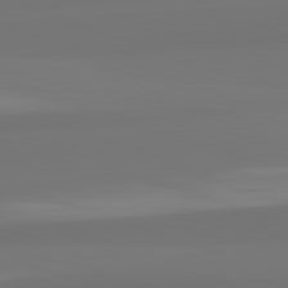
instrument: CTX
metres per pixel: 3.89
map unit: lApd
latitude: 82.6301
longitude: 158.5951
